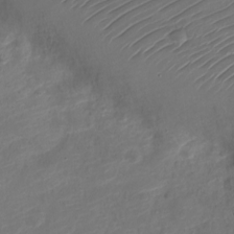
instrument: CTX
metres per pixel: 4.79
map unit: Nve
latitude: -19.8044
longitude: 108.1228
